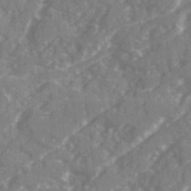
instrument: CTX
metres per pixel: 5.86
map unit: Ave
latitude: 20.3279
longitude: -130.8758
